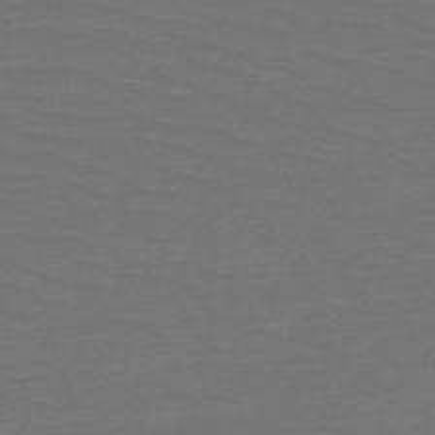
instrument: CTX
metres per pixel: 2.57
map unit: HNb
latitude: -53.3131
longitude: -43.4049
